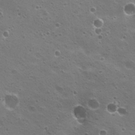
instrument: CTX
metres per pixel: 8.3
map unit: Nhu
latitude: 20.7058
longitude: -31.4994
